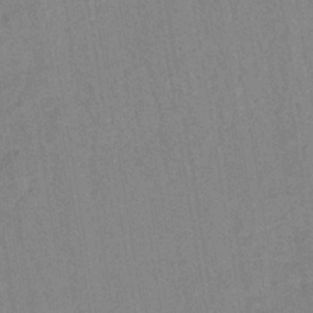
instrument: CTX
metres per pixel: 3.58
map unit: lHb
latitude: -41.1053
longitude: 60.5574
